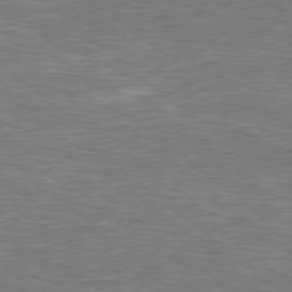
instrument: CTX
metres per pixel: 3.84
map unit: Hpe
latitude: 78.6113
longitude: -158.1956
